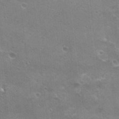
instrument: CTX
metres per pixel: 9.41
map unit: Hto
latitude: 22.6868
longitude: -42.3278
